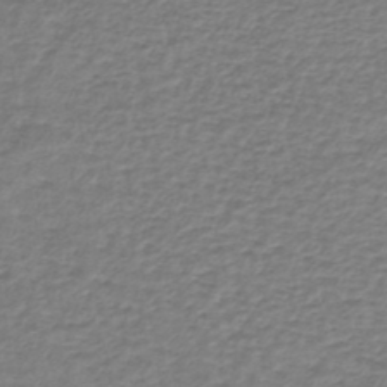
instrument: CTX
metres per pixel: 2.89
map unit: lHb
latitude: -41.7289
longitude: 70.3684
